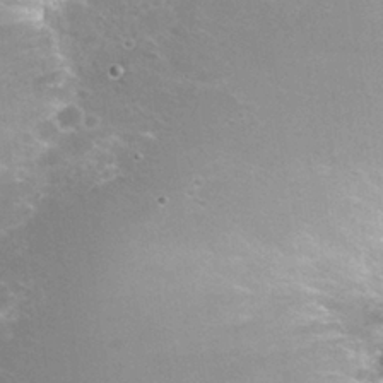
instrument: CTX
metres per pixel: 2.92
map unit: Nhu
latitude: 26.6680
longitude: -50.5923
